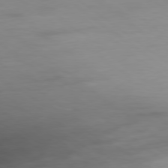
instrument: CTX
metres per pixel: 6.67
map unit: Ap
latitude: -79.1809
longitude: -92.1955
